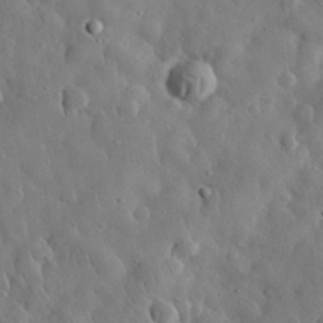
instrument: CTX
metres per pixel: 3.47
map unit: eHh
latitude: 32.0822
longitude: -73.7828
